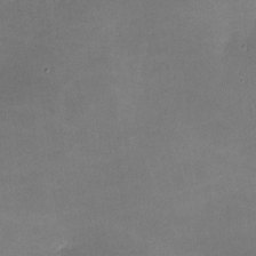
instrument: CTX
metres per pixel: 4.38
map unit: lHvf
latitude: -10.5007
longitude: -103.1781
